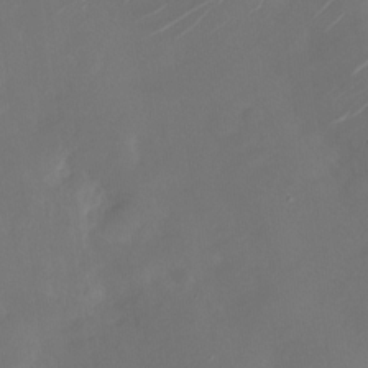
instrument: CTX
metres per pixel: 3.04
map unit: Nhu
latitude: -28.3495
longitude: -74.1389
